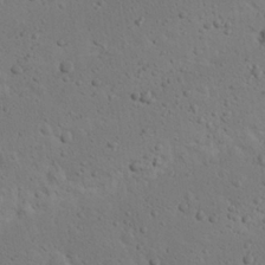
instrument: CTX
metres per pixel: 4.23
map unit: Nhu
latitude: 22.8569
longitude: -72.2901
